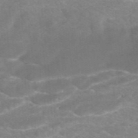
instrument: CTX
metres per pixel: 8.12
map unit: ANa
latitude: -41.9178
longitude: 103.8989
